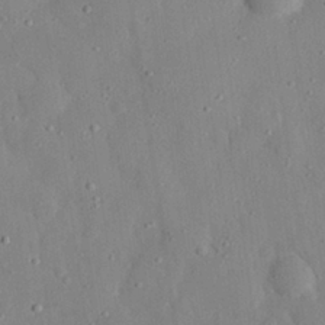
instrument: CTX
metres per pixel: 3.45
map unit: eHh
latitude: 28.2711
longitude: -77.9717
